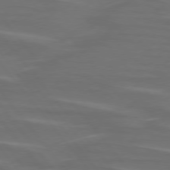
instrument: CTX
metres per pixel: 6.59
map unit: lApd
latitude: 75.6127
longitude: -79.9906
